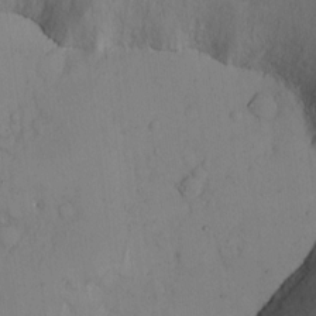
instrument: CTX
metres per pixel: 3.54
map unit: Hto
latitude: 12.5546
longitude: -56.3467
